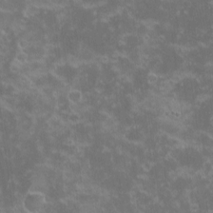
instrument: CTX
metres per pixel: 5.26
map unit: eHh
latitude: -1.8423
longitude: -86.2711
